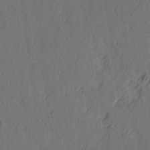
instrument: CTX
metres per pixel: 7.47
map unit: Ave
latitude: 13.8772
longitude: -106.5168
